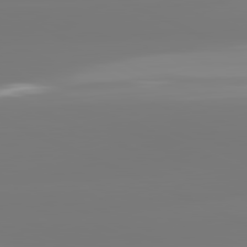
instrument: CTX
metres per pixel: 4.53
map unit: lApd
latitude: 81.7072
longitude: -148.8569
